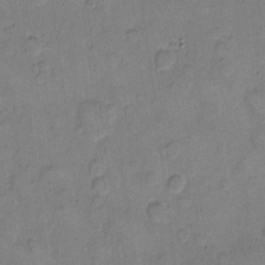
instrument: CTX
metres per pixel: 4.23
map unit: eHh
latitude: 11.3482
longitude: -64.5357
